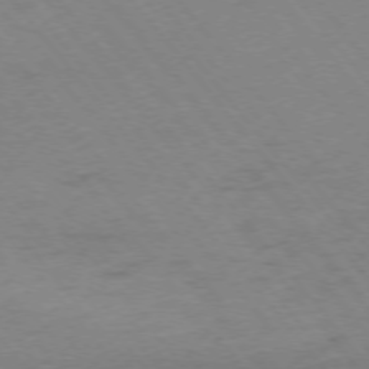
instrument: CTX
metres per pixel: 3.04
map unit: Ap
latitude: -75.4266
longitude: -70.5357
